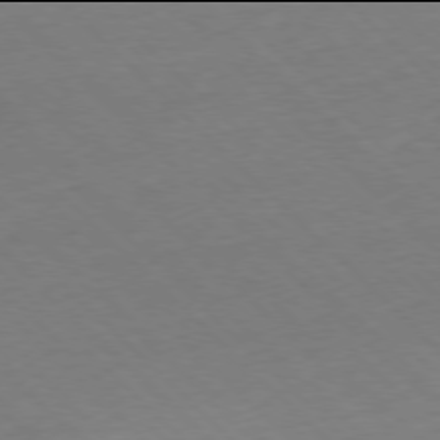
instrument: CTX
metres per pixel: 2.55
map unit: Hpe
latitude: -78.0094
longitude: 12.8219
